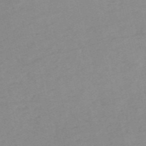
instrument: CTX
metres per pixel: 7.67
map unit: HNb
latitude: -54.3306
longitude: -42.0822
